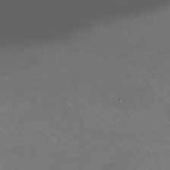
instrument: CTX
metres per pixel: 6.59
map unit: Nhe
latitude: -32.7275
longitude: -92.5356
